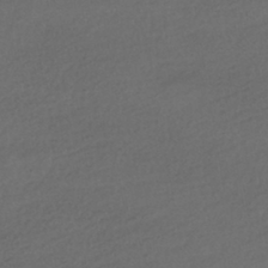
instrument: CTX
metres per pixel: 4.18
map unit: HNhu
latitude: -41.5966
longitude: 95.8800
